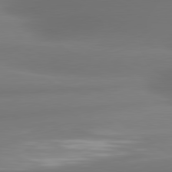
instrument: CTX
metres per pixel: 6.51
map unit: lApd
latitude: 80.6490
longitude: -164.2145
